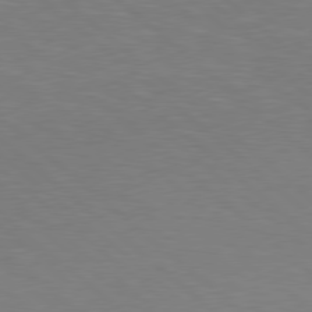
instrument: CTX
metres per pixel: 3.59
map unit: Hpe
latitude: 78.4223
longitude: -150.4790
